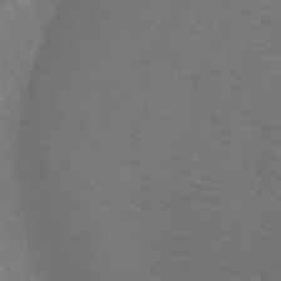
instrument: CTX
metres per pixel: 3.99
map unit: HNb
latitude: -44.7085
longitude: -39.4993
